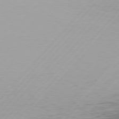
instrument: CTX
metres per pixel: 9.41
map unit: Hpe
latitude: 76.9324
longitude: -138.2900
